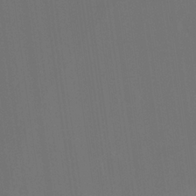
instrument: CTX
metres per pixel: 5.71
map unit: Nhu
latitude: 23.9339
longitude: -63.2915
